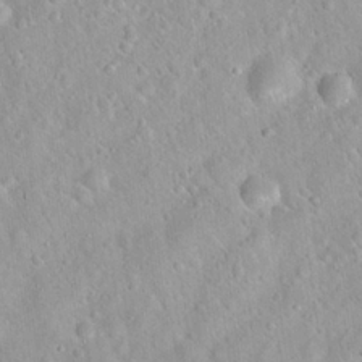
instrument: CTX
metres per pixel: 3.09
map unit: Hto
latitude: 21.1026
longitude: -52.8947
